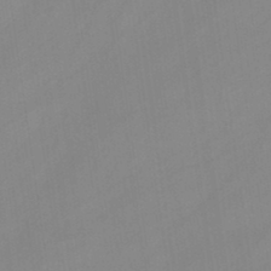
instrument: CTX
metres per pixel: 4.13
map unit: lHb
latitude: -45.0486
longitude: 66.7274
